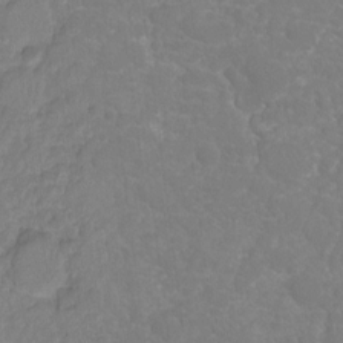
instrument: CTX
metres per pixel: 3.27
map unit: Ht
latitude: -11.5588
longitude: -24.2333
